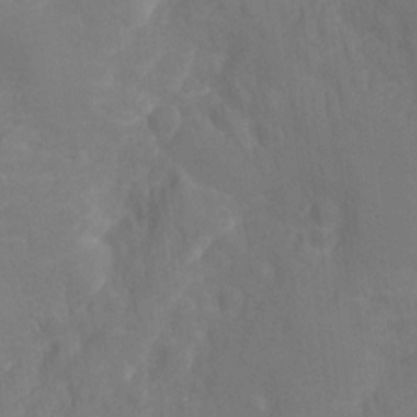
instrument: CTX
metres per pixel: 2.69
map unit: Ht
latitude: -1.4833
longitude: -34.8947
